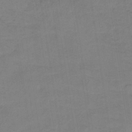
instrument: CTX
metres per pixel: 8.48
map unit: HNb
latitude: -34.6518
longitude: 54.5952
